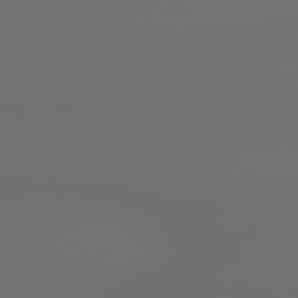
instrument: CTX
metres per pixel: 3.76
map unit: lApd
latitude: 79.8017
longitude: 176.6519
